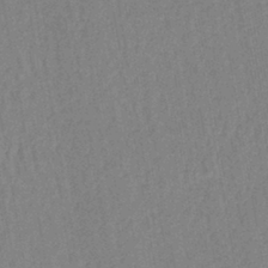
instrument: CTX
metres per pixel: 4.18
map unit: lHb
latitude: -41.3698
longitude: 60.9731
